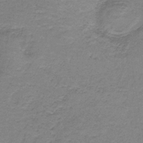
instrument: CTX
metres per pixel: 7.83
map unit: HNb
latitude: -36.3117
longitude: 53.8611
